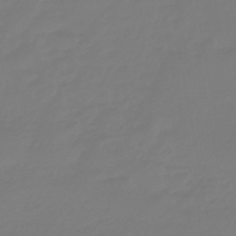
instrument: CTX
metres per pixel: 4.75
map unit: eHb
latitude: -46.3117
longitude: 84.7085
